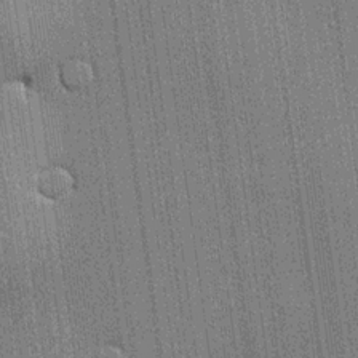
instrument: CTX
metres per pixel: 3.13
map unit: lHvf
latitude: 19.2915
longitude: 142.8408
